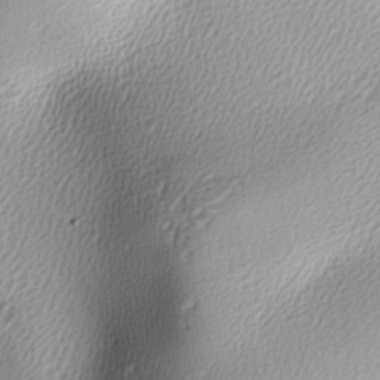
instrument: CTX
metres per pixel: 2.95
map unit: lAa
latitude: -5.8800
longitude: -122.8569
